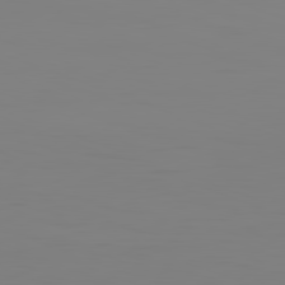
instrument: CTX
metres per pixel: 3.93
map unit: Hpe
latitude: -82.2361
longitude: 8.7652
